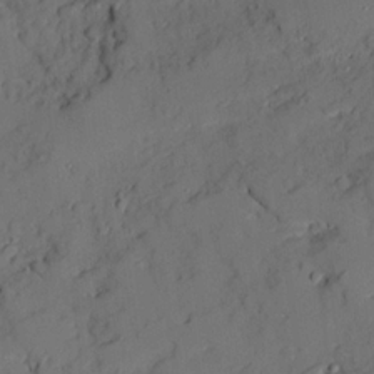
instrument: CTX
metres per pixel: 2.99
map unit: Ave
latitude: 18.8191
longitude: -128.8947
